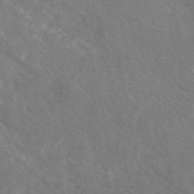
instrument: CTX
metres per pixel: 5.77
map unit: eAb
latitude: 49.3671
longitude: 118.0850
